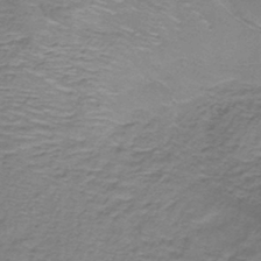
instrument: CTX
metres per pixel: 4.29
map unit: lHb
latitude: -41.3509
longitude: 58.6707
